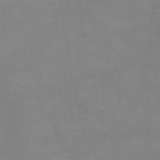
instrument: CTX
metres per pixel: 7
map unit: HNb
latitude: -49.0298
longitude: -40.7624
